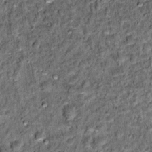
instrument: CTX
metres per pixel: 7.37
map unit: Hto
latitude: 15.5938
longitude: -35.9150
